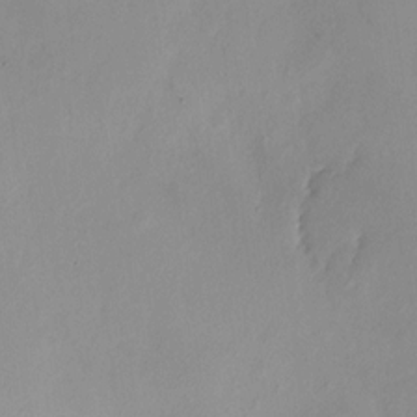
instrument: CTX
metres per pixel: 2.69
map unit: HNhu
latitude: 8.2145
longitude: -1.3859
